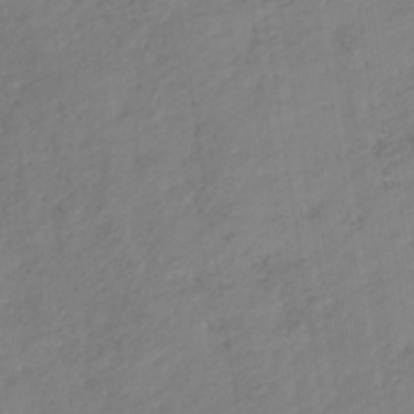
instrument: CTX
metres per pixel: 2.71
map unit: lHb
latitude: -36.8030
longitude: 71.4455
